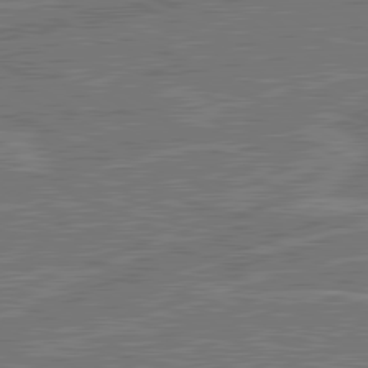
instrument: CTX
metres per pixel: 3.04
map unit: lApd
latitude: 81.2537
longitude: 124.2739
